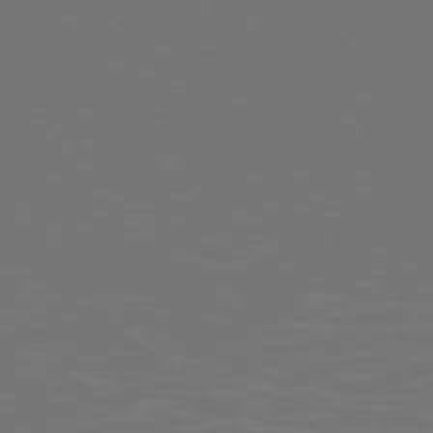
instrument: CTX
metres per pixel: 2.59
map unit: Hpe
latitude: 76.8380
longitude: -165.3104
